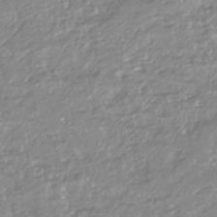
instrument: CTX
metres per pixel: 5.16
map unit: HNhu
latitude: -44.5196
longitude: 96.2551
